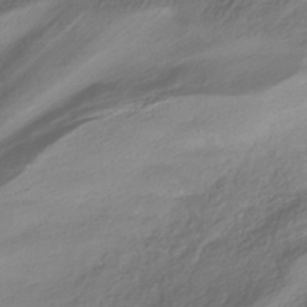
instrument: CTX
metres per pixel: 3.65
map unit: HNhu
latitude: -41.7666
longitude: 102.2362
